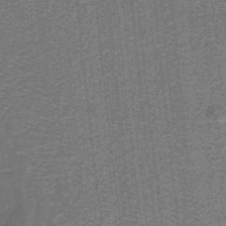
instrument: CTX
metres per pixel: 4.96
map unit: lHb
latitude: -38.2362
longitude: 57.4265
